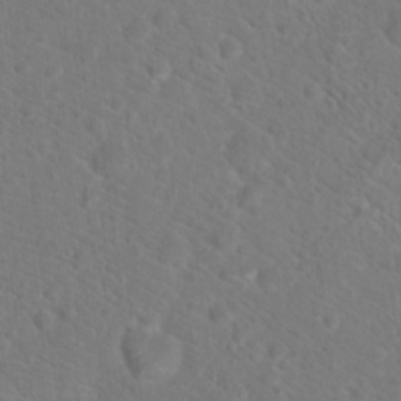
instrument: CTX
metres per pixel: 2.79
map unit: Hto
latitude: 18.5356
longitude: -37.1403
